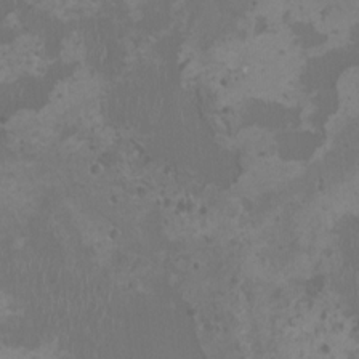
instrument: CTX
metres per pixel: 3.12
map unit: HNhu
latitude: -1.5399
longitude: 1.4455
